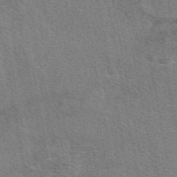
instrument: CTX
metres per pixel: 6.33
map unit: eAb
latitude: 48.8002
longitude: 114.6896
